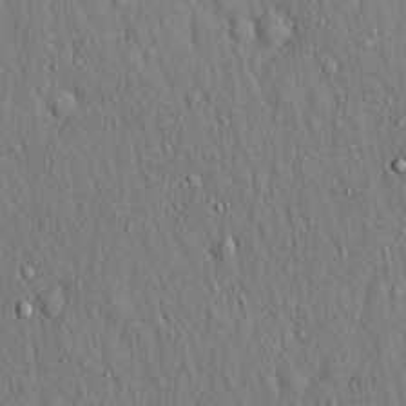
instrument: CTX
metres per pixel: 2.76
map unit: Hto
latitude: 16.7057
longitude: -58.6868
